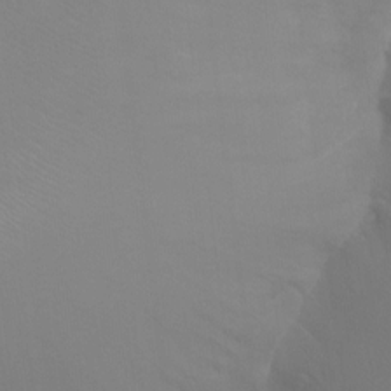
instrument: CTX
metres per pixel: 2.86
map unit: Ht
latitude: -9.3321
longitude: -38.2900
